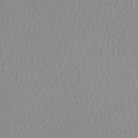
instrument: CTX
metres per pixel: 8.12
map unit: HNhu
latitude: -48.4062
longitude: 98.4440
